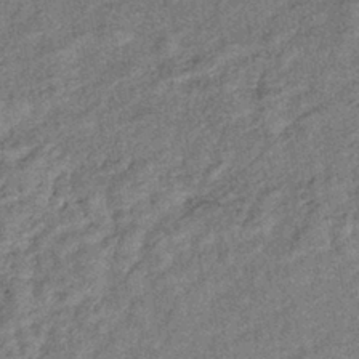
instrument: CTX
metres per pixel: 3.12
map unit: eHb
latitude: -39.8045
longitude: 78.0661
